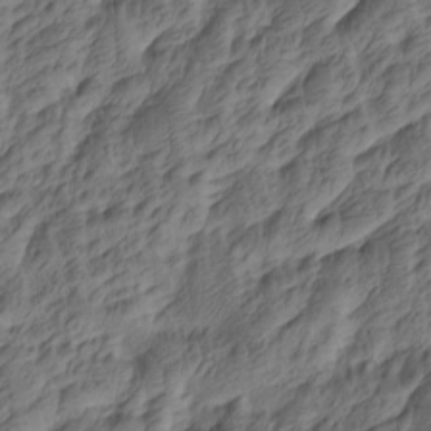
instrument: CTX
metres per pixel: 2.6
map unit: Htu
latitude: -5.3698
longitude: -177.9528
